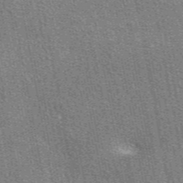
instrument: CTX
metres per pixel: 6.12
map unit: eAb
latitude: 49.2348
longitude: 116.6518
